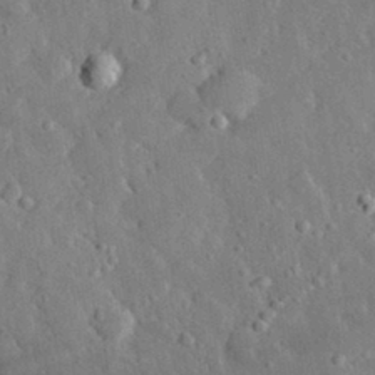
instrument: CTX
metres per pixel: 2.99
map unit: lHvf
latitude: 32.9136
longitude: -86.2522
